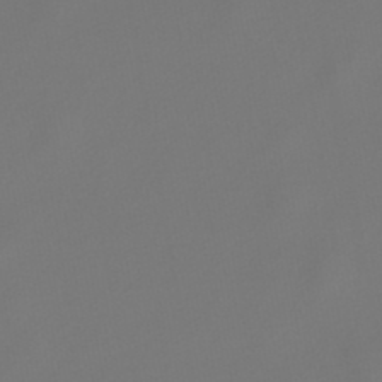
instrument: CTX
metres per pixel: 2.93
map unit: lHb
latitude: -47.3131
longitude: 72.5574
